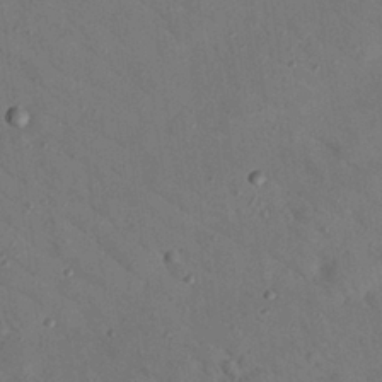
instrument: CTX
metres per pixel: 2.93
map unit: Nhu
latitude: 24.4978
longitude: -73.6694
